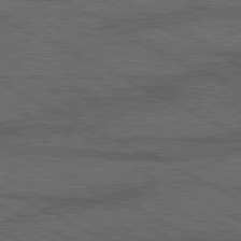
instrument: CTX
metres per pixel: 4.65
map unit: lApd
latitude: 80.3467
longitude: -88.4223
